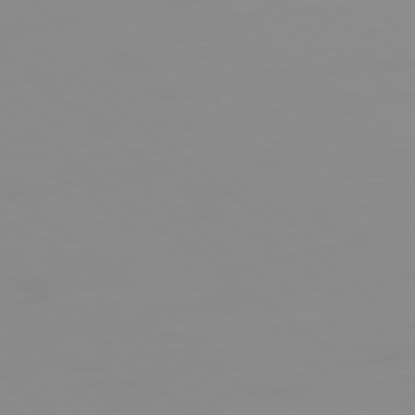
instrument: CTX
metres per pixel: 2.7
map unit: Ap
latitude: -80.1228
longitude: -53.5749
